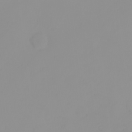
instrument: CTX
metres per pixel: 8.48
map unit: eHh
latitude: -0.4818
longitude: 19.4454
